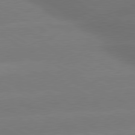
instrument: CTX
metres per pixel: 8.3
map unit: lApd
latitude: 80.3278
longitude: -150.1389
